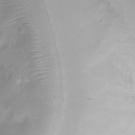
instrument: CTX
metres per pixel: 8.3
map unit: Nhu
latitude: -26.4440
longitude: -72.2145
